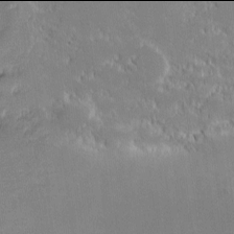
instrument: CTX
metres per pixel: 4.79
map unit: eHh
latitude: -2.0094
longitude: -82.6490
